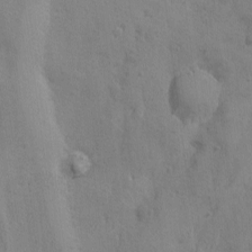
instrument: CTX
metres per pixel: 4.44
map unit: Ave
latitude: -8.1039
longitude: -119.4426
